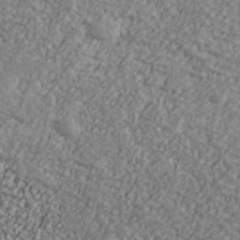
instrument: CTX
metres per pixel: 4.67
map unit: Ave
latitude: 40.8569
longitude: -111.3293
